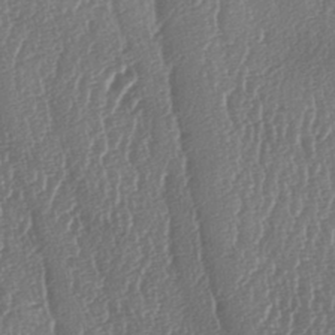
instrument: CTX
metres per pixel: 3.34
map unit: lAa
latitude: -6.8408
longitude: -129.6127
